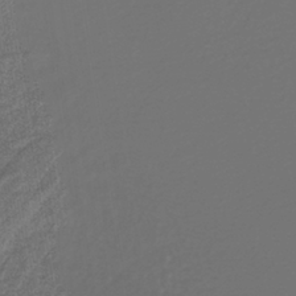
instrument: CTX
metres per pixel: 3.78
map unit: lHb
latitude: -39.0487
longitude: 62.8597
